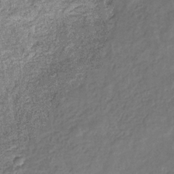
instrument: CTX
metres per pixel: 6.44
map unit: eHb
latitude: -31.8044
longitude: 73.0297
